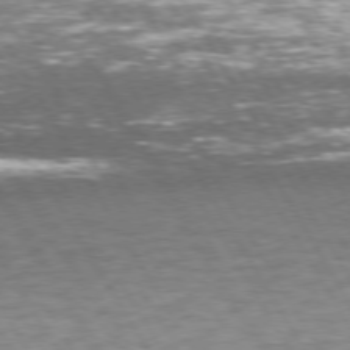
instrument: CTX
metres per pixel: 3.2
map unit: Hpe
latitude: 74.3089
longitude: -142.0444
